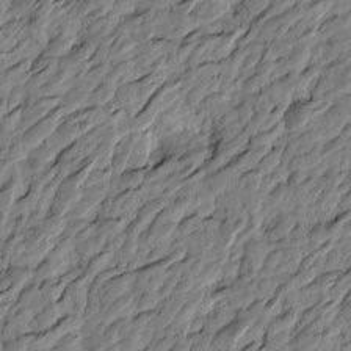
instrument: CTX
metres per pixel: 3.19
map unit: Htu
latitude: -3.7666
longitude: 179.6155
